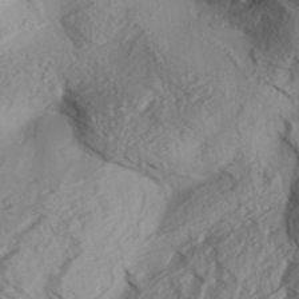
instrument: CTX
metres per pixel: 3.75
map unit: Aa
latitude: 32.9136
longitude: -137.7828
